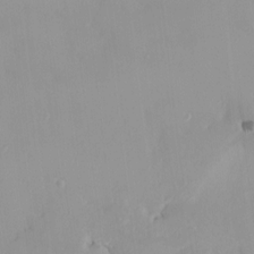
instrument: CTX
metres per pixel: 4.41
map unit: HNhu
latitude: 5.5371
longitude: 2.6518
